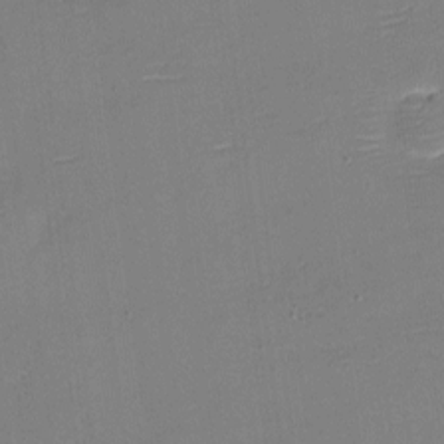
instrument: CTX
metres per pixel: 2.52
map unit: eHh
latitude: -3.8611
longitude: -80.1200
